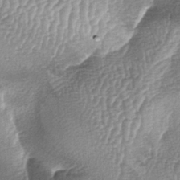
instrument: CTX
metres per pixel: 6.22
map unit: lAa
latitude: -5.8800
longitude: -128.1956
